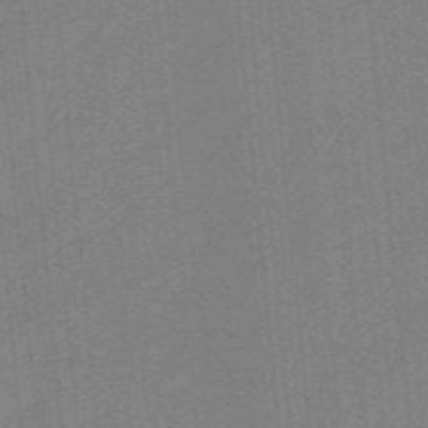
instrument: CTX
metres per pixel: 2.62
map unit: eHb
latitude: -44.4818
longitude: 87.8800
